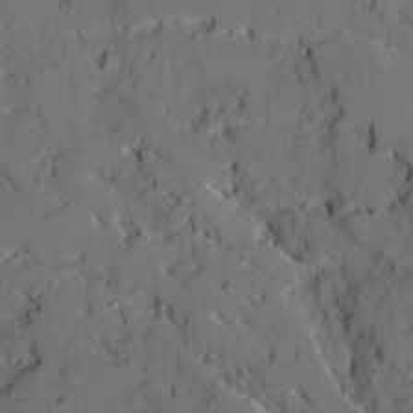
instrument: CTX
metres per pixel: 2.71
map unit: Ave
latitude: 18.8758
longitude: -128.8947
